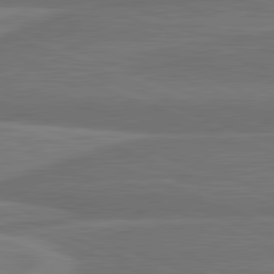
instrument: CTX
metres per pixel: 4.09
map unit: lApd
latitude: 81.9339
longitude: -171.7261
